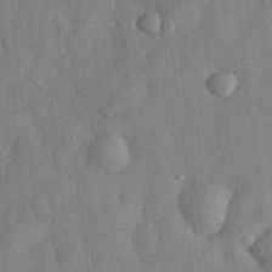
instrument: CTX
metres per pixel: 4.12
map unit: eHh
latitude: 29.3104
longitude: -76.6490
